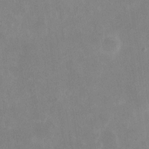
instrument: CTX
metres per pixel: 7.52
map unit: eHh
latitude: 19.2537
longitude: -71.2348
